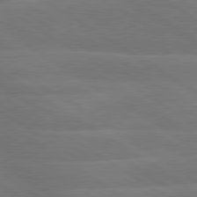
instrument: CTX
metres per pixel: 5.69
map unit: lApd
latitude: 79.9339
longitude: -125.5371
